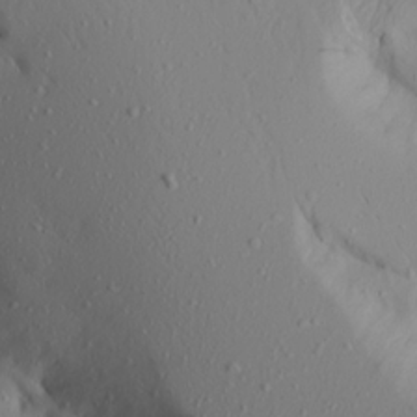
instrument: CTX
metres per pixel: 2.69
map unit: Aa
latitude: 21.0459
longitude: -146.5735
